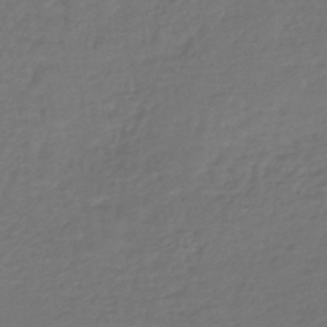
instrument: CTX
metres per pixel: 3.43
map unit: lHb
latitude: -42.5384
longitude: 68.6329
